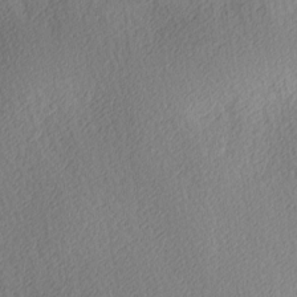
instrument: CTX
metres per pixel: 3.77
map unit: Ave
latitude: 3.8961
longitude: -112.7246
